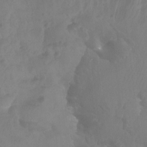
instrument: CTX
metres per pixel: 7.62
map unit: Aa
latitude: -12.7463
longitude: -68.2334
